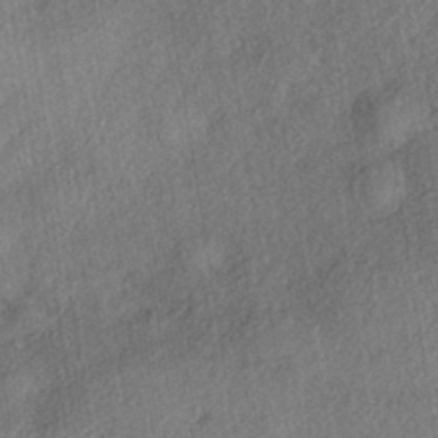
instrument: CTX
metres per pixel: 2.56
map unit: eHh
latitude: -41.8800
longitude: 121.4832
